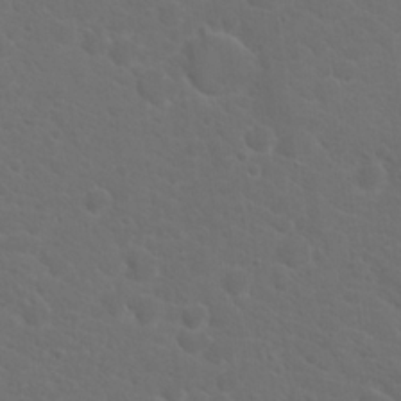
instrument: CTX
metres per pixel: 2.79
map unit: Hto
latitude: 18.9891
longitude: -36.5546
